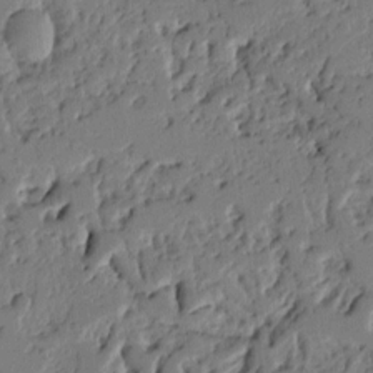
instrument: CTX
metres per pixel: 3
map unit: Ht
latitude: 9.6127
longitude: -78.0633
